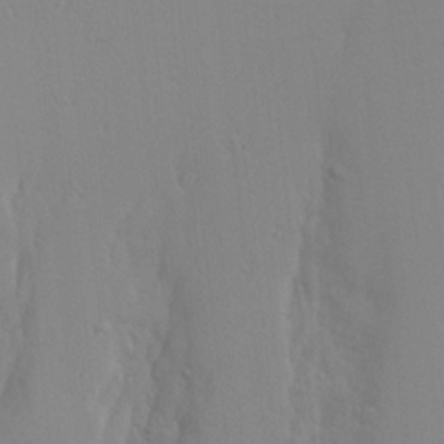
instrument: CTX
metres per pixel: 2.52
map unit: Aa
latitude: 17.8583
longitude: -142.1200
